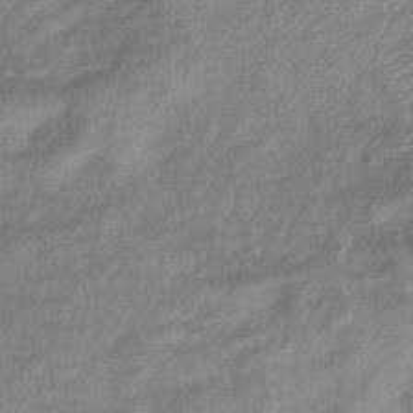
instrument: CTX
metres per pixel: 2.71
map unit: eHb
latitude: -39.0487
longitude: 78.9541
